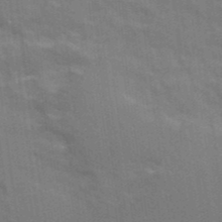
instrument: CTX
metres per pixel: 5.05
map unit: Ave
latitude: 11.2537
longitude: -101.9906
